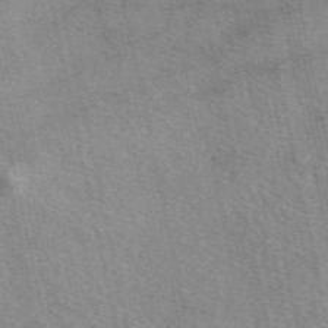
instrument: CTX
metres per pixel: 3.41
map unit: eAb
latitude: 50.2144
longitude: 114.2550
